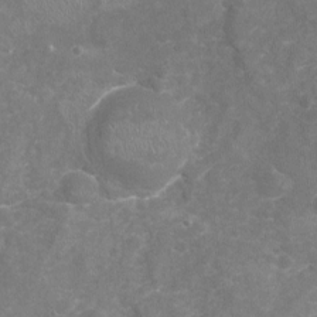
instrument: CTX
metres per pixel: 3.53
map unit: Nhu
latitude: -18.2928
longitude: -56.8946
